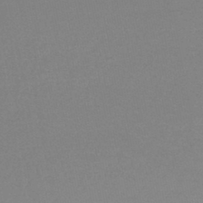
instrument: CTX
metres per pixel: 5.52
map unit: lHb
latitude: -44.2362
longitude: 68.5006
